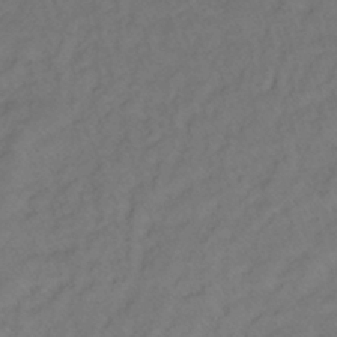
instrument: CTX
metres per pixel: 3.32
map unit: lHb
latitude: -35.5777
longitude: 69.4643
